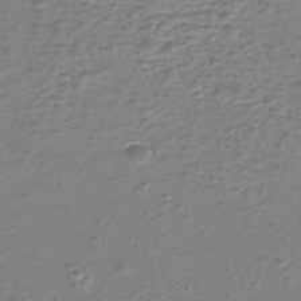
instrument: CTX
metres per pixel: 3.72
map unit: eHh
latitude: -39.6155
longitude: -28.3089
